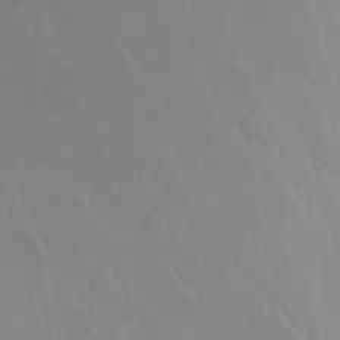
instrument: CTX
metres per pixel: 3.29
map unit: eHh
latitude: 31.6505
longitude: -57.7071
